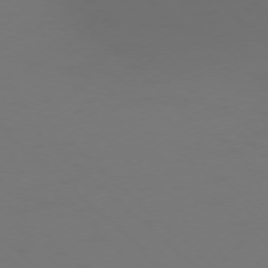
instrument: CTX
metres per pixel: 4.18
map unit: Ap
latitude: -76.1039
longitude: -79.3293
